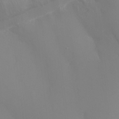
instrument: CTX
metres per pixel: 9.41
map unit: Ht
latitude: -8.6896
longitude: -32.1200
